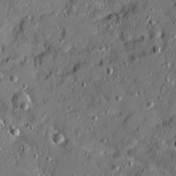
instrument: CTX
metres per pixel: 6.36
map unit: Ave
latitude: 19.3481
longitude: -129.1592
